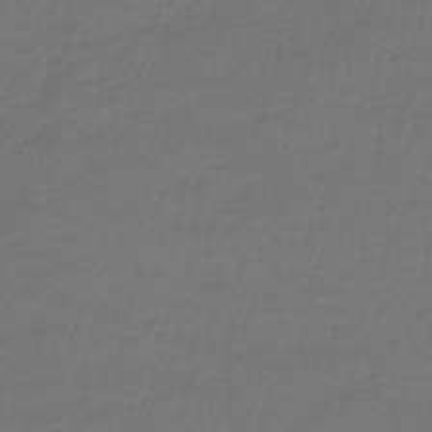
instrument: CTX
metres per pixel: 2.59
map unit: lHb
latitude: -42.5573
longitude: 65.6155
